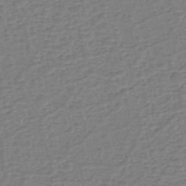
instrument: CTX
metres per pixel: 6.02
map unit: eHh
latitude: -39.9178
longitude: -27.9150
